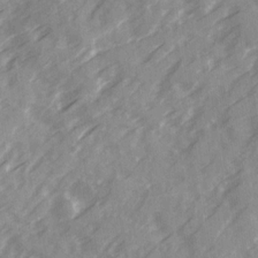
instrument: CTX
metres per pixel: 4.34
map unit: Ave
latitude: 19.9150
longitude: -131.2159
